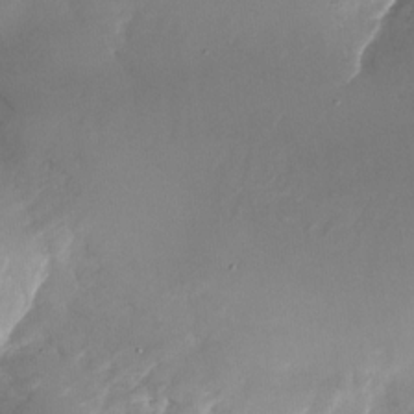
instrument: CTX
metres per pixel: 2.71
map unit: Nhu
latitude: -26.9730
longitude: -72.8191
